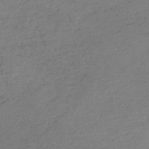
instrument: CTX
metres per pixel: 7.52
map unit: HNb
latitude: -46.3495
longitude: -35.2914
